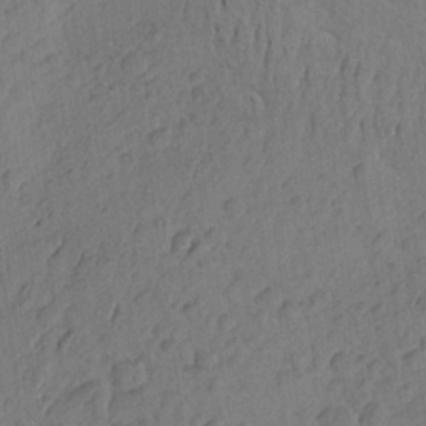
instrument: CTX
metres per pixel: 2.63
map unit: Aa
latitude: 23.5182
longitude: -148.7813
